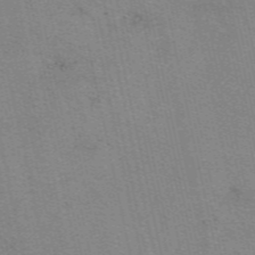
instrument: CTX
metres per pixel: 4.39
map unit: eAb
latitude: 51.0836
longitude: 107.9745
